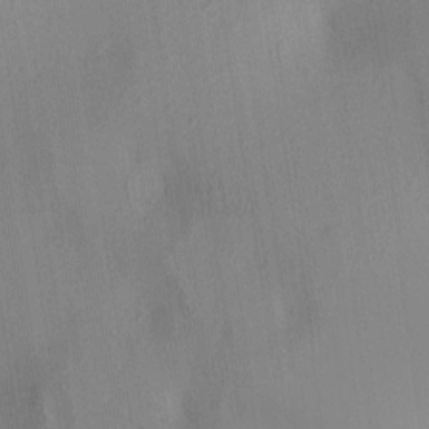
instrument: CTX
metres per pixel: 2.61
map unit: lAa
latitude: 5.6883
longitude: -113.0836
